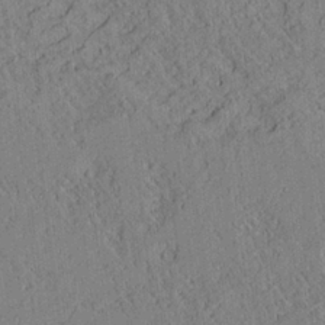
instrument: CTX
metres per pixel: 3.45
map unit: Ave
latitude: 24.4601
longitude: -133.4426
